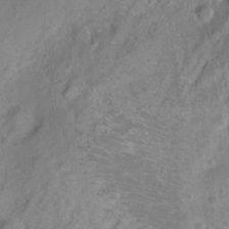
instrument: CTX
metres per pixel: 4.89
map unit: Ht
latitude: -6.4440
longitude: -36.4601
